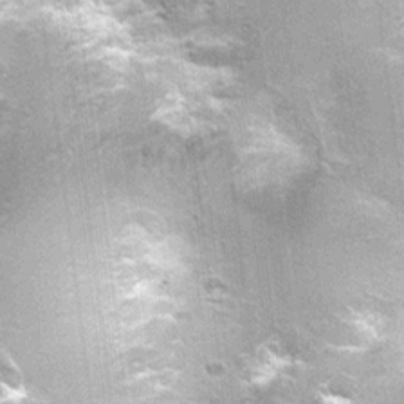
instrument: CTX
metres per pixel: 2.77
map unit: Nhu
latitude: 1.1025
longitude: -17.6693
